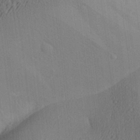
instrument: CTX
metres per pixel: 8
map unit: Aa
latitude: 27.0648
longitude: -136.2145
